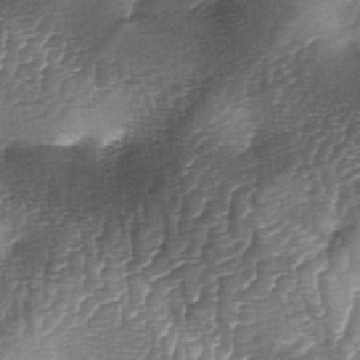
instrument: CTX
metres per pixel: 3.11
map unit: lAa
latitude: -5.0864
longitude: -128.2144
